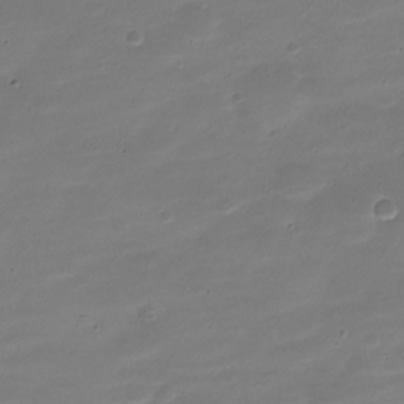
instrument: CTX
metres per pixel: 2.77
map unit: Nve
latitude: -21.4643
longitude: 104.4629
